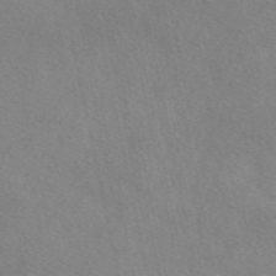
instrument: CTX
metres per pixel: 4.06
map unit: eAb
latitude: 49.4237
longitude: 117.3320
